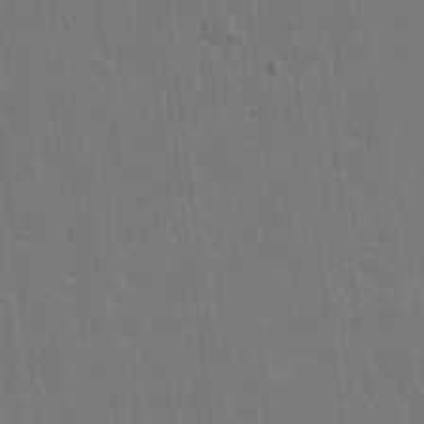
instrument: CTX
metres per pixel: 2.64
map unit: lAvf
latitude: 15.2726
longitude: -126.8947
